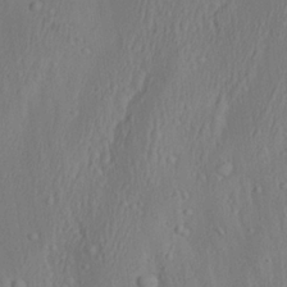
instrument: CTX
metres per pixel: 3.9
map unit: lAa
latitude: 22.5924
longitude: -137.5182
